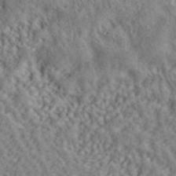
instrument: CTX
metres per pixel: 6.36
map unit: ANa
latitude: 42.2145
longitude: 52.6896
